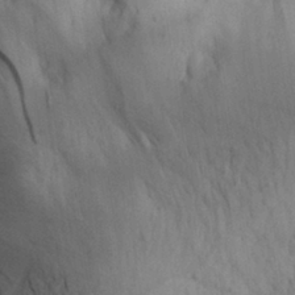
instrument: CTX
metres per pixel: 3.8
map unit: Aa
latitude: 29.3670
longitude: -145.0269
